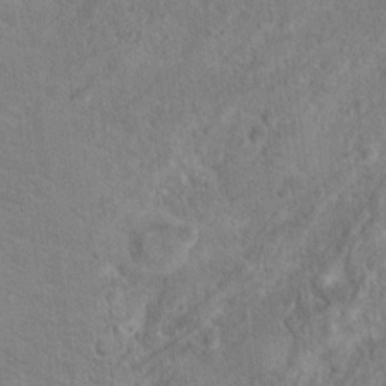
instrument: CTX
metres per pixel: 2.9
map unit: Hto
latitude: 16.4790
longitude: -38.1011
